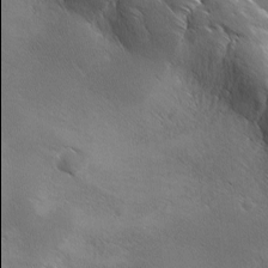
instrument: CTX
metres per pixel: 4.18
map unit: Ave
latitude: 1.1403
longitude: -113.9906
